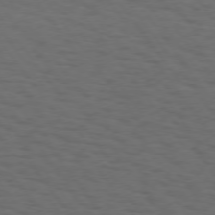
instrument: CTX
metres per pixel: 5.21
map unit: Hpe
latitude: 74.2145
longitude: -131.2915
